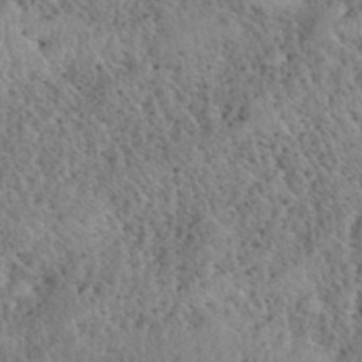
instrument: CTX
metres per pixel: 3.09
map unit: eHh
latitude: 40.5167
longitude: -56.2144
